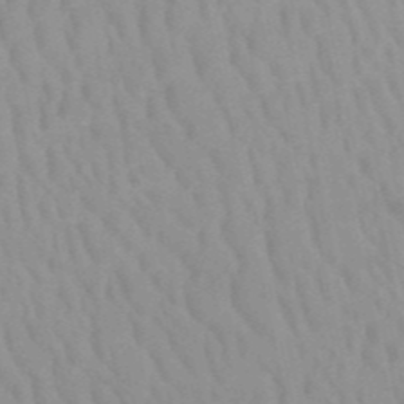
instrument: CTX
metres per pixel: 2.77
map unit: HNb
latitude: -52.4629
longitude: -51.1025
